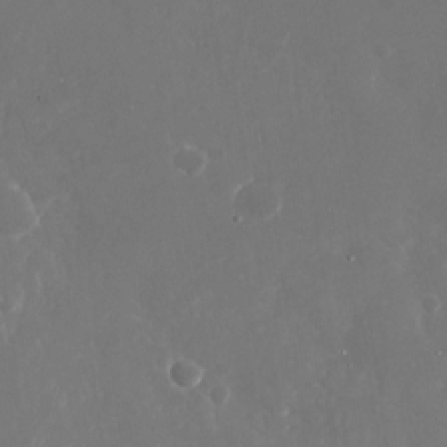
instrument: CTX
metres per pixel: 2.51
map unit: Nhu
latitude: -29.1242
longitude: -70.0255
